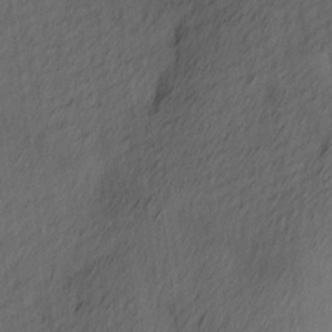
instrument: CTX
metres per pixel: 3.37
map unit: Ave
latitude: 13.4049
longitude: -106.7246
